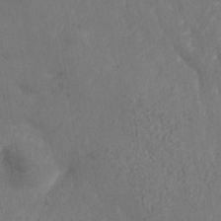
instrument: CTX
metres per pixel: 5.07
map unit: Nhe
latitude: -37.0297
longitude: 139.5966
